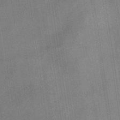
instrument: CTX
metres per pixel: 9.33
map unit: lHb
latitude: -33.9367
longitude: 65.8045
